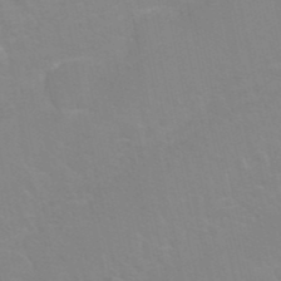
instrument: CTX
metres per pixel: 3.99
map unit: Nhu
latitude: 27.0270
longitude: -61.7449
